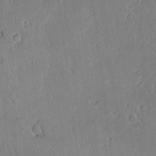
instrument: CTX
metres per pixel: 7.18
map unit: Aa
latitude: 12.2901
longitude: -126.1767
